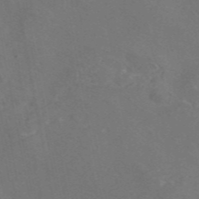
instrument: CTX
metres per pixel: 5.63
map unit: eAb
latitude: 46.1767
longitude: 109.9556
